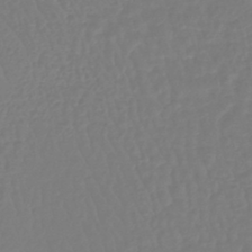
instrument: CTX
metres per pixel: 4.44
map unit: lHb
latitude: -42.4251
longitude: 67.6533
